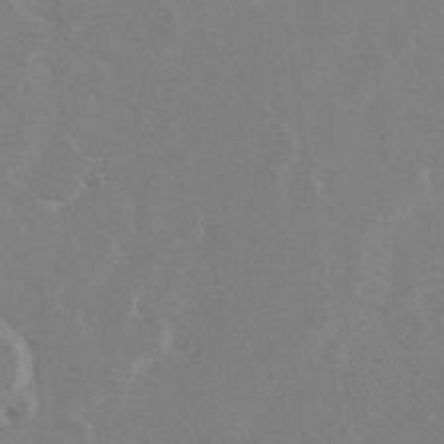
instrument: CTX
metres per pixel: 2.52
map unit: Hto
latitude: 8.7057
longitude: -34.9891
